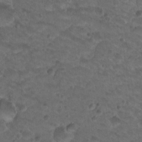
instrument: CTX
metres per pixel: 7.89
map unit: Nhu
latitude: 17.7450
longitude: -33.1025
